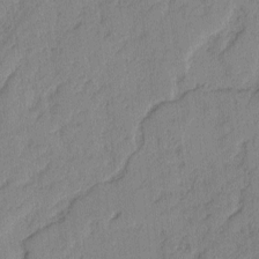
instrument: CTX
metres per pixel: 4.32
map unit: lAvf
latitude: -2.5195
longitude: -105.1592
